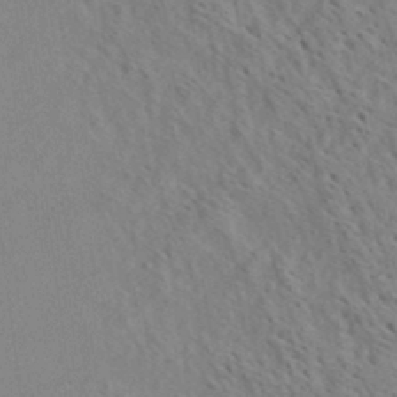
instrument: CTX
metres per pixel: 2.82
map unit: Aa
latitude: 19.4804
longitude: -140.5356
